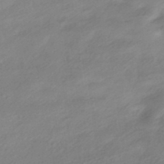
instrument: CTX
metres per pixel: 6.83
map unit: HNhu
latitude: -40.3684
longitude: 93.0108
